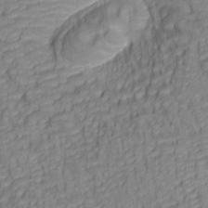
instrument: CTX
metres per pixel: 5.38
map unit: lAa
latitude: 5.8016
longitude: -114.9891
